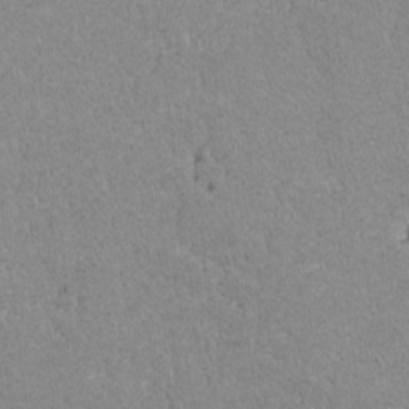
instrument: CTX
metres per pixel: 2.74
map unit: lAvf
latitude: -8.8408
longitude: -113.1592
